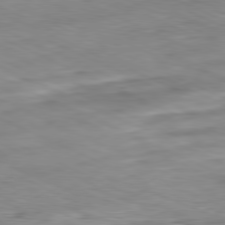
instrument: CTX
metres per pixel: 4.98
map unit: Ap
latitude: -81.7289
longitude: -69.8395
